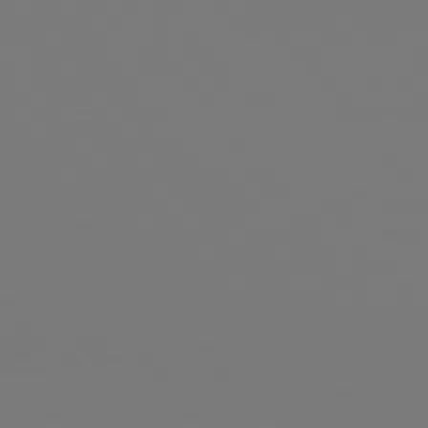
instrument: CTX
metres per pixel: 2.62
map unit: Hpe
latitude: 75.8205
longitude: -141.9717
